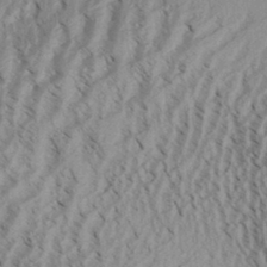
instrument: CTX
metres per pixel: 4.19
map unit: Aa
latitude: 31.1592
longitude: -138.2522
